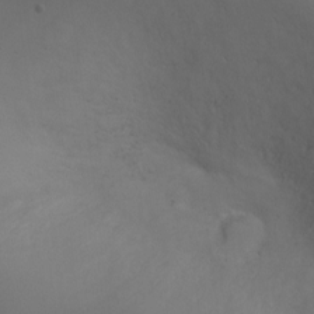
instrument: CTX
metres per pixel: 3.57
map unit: Ht
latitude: 0.7813
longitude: -21.1403
